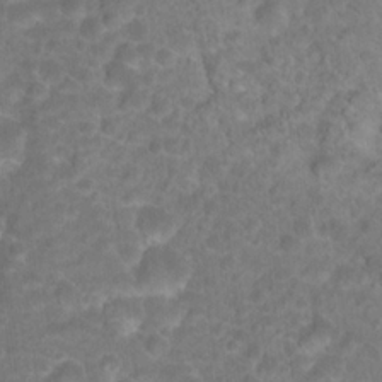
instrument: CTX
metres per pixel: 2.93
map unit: Hto
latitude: 18.2900
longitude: -40.4034
